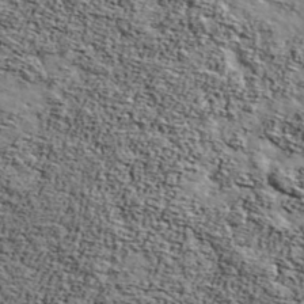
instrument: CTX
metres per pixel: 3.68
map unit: Ave
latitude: 42.1578
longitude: -110.0444
